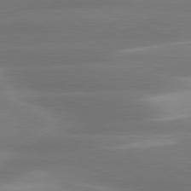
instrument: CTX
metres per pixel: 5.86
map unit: lApd
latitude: 80.5168
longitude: -135.5182
